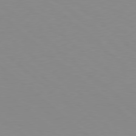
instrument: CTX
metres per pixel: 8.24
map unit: Hpe
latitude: 78.4601
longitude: -165.6316
